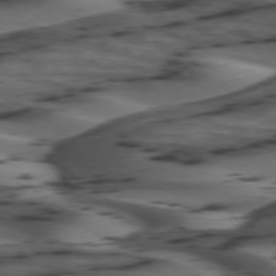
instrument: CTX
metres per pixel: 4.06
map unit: lApd
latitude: 74.4601
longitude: -71.3481
